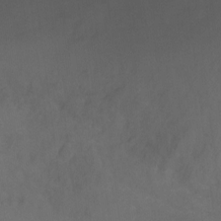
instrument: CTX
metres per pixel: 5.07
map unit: Ht
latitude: -11.4643
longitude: -27.6505
